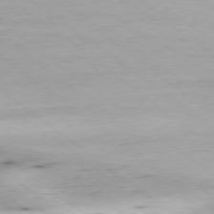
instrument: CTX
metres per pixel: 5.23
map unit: Hpe
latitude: -79.0486
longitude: 10.3495
